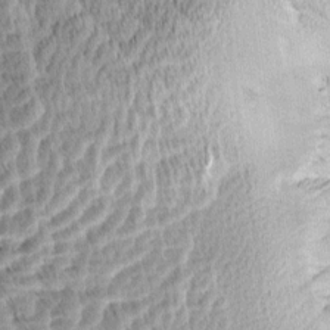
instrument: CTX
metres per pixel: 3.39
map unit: Aa
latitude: 8.5924
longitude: -138.4790
